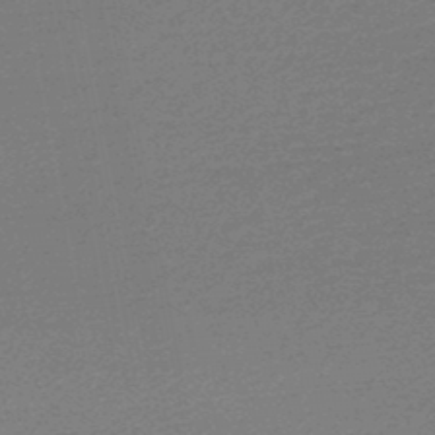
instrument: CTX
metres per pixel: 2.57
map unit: lHb
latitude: -46.6707
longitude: 58.1794
